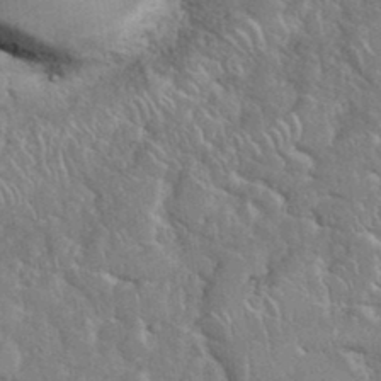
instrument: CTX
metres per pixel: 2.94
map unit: eHh
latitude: 37.2915
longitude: -61.5938
